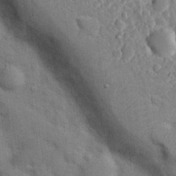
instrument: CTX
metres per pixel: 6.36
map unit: Hve
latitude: 19.9150
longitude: 151.1998
